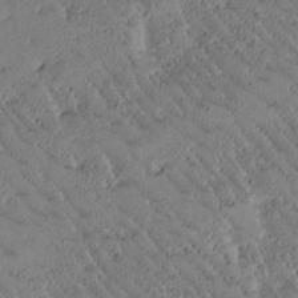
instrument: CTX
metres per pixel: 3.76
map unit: Htu
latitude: -2.0283
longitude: 176.2739
